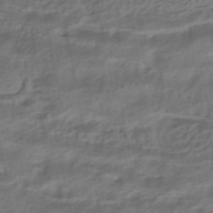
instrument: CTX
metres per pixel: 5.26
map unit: HNhu
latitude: -42.4251
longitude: 103.1809
